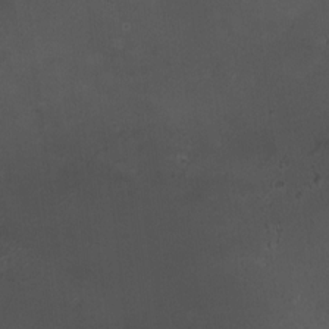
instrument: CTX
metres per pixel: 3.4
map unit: HNhu
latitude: 6.1767
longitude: 9.7855
